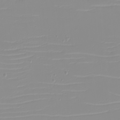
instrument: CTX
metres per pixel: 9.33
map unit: eHh
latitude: -5.7855
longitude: -84.8947
